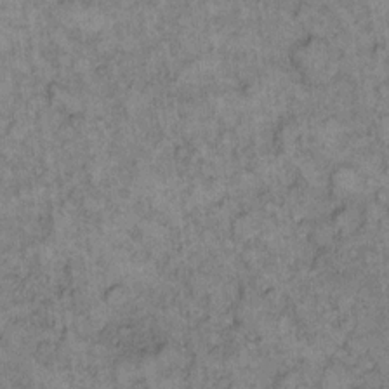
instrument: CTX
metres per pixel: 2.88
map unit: eHh
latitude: 11.8583
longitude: -63.8395
